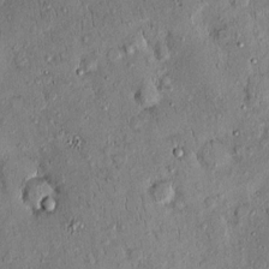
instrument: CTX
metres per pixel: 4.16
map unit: eHh
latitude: 0.2522
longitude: 15.4833
